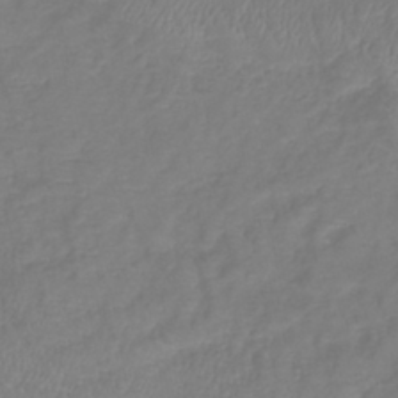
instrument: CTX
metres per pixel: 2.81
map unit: lHb
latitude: -41.2943
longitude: 74.9731
